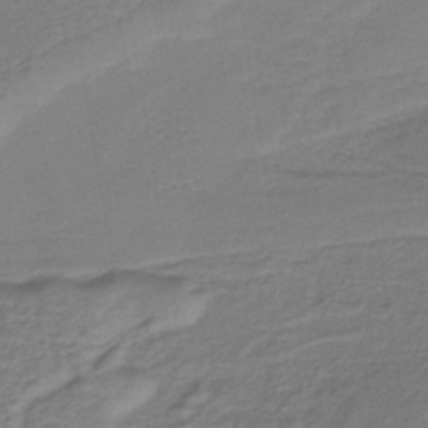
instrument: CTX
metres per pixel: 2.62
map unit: lHb
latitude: -38.6330
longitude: 57.9367
